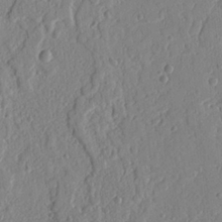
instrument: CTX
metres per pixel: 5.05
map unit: Ht
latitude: 9.2537
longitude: -78.3090
